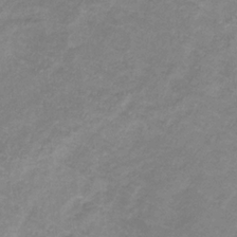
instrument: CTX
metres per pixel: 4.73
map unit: lHb
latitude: -31.6722
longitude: 66.8408
